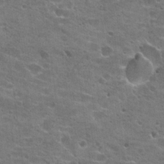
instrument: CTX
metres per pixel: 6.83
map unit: Hto
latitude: 22.1389
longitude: -42.5546
